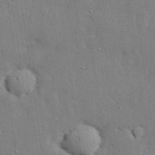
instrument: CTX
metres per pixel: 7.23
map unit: eHh
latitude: 30.1200
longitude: -82.8191
